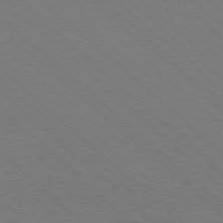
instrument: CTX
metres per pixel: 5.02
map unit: Hpe
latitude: 77.8016
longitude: -150.4790
